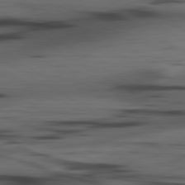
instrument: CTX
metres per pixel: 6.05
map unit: lApd
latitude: 80.5357
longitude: -84.2712
